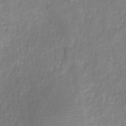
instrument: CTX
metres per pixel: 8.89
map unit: HNhu
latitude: -28.2362
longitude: 73.8611
